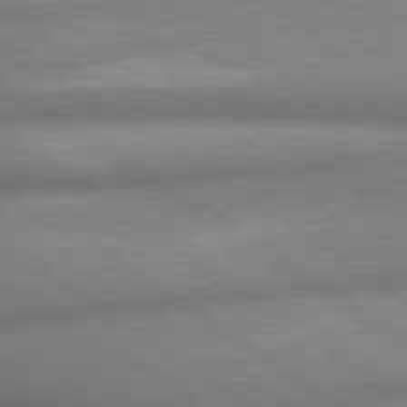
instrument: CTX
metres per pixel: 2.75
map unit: lApd
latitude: 79.9717
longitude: -168.3090
